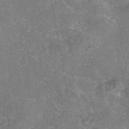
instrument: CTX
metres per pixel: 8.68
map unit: eAb
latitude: 47.2726
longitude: 103.1998
